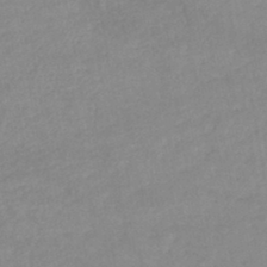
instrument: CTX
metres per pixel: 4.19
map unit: lHb
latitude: -44.1606
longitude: 67.3510
